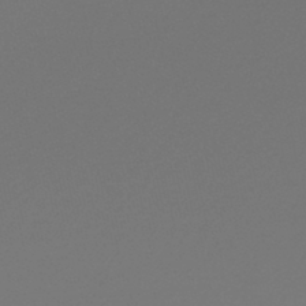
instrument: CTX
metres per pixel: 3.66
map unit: lHb
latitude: -47.3698
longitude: 59.5588
